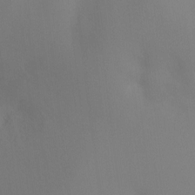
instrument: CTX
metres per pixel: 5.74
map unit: Ht
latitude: -11.6155
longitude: -45.4048
